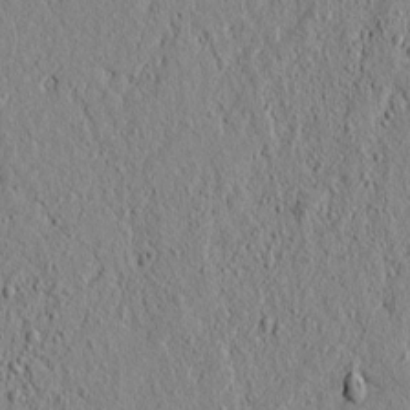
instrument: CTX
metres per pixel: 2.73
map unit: lAvf
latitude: 6.1389
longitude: 166.0283
